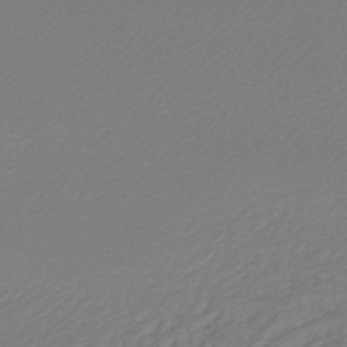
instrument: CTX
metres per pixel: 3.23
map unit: lHb
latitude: -47.7477
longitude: 66.2361
